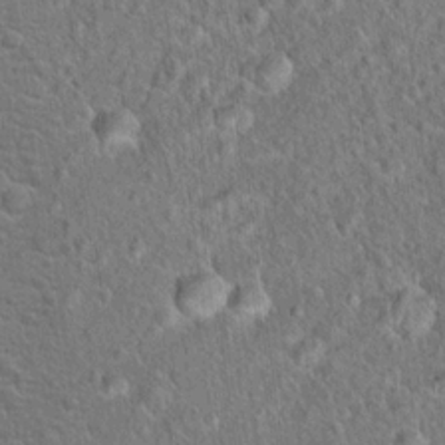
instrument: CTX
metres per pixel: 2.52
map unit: Hto
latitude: 18.6112
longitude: -43.1214
